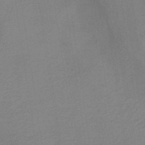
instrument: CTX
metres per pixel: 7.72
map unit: lHb
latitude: -37.7477
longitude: 60.7652
